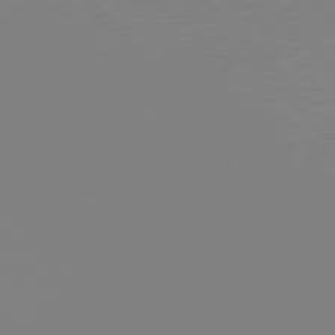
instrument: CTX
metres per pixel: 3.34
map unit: Hpe
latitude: 77.1214
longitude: -160.8758
